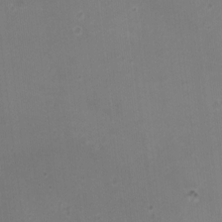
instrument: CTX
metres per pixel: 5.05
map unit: HNhu
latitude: 5.4237
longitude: 2.5195
